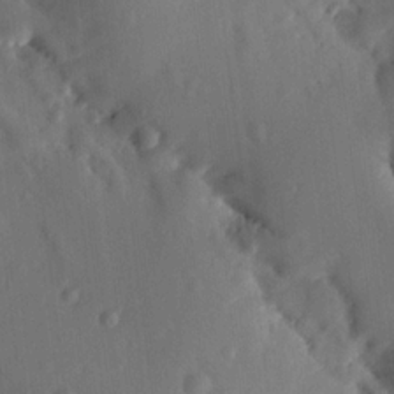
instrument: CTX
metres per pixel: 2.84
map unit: lHvf
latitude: 14.4412
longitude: 179.2943
